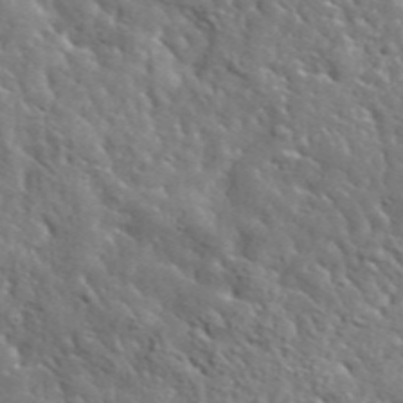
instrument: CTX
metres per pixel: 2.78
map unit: lHvf
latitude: 36.4412
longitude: -86.8947
